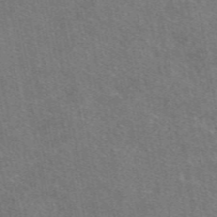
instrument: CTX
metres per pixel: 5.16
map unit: eAb
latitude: 47.7828
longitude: 114.1606
